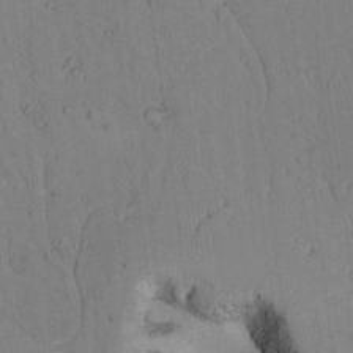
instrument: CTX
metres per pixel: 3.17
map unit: lAvf
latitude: 9.1403
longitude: 168.0472
